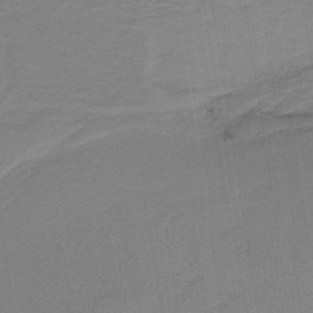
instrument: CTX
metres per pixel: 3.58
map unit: lHb
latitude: -38.6141
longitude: 58.1227
